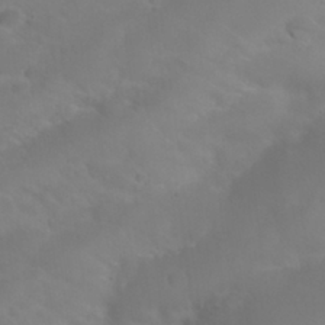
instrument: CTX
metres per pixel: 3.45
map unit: Nhu
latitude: 27.0459
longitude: -55.2726
